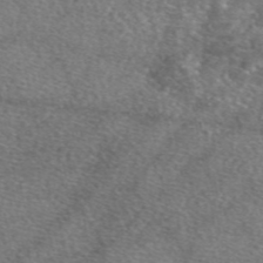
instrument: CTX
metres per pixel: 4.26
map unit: eAb
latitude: 47.2348
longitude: 123.0865
